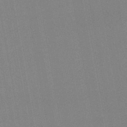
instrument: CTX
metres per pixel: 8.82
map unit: lHb
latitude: -46.7274
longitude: 70.5574
